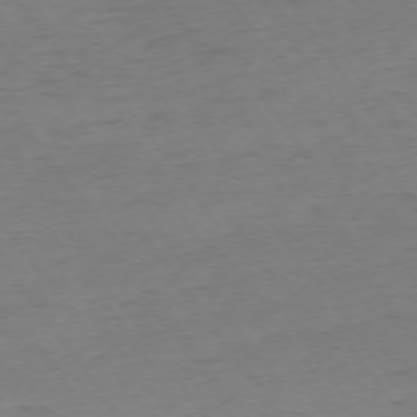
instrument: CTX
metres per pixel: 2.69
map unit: Ap
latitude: -74.5385
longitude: -71.6127
